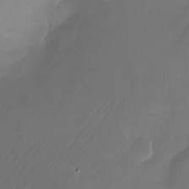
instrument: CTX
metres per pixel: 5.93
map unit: Nhu
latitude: -21.8044
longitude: -72.1767
